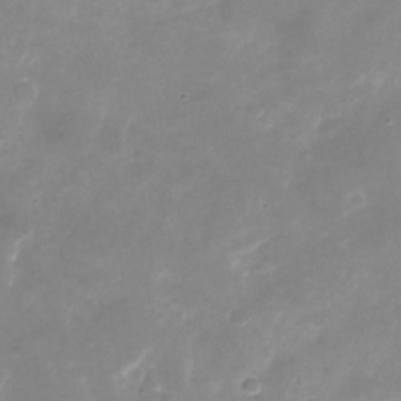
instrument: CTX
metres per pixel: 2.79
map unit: Nhu
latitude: -24.7463
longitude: -70.0255
